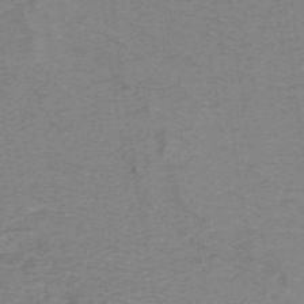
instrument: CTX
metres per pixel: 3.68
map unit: lHb
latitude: -41.5966
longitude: 54.3306
